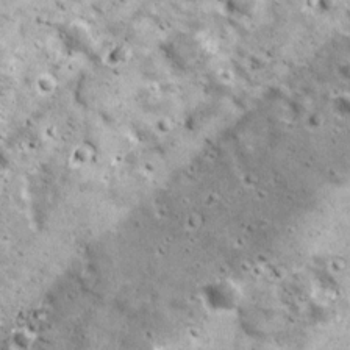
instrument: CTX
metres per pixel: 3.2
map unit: Ave
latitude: 17.2915
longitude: -133.8772
